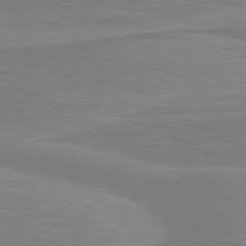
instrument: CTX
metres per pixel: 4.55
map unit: lApd
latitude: 81.1214
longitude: 171.6344
